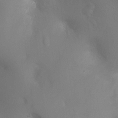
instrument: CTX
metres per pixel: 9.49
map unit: Ht
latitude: -9.5210
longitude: -24.4412
